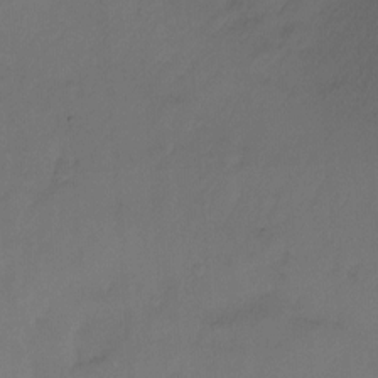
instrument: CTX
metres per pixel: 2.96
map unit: Ht
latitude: -6.9541
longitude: -35.1025
